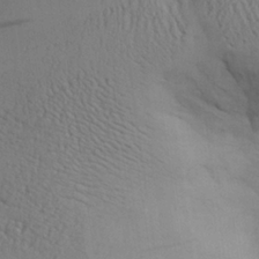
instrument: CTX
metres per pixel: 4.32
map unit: Aa
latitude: 26.4601
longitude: -132.2334
